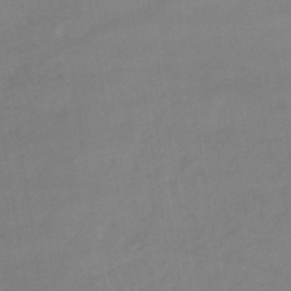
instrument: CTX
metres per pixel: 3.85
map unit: lHb
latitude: -42.4251
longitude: 66.7841
